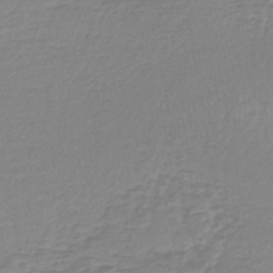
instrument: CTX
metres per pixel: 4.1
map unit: lHb
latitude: -40.8030
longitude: 64.7652
